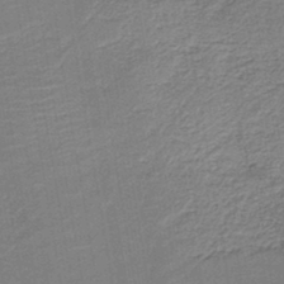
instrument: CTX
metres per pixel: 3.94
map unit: HNb
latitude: -41.8044
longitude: 50.7841
